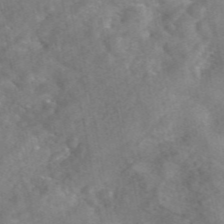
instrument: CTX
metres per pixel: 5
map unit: eAb
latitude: 46.5735
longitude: 127.6721
